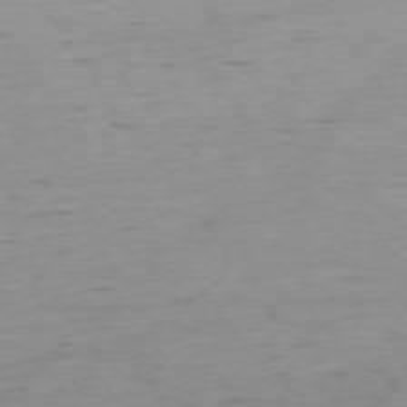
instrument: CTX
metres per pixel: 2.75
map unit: Ap
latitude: -74.7464
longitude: -85.2726
